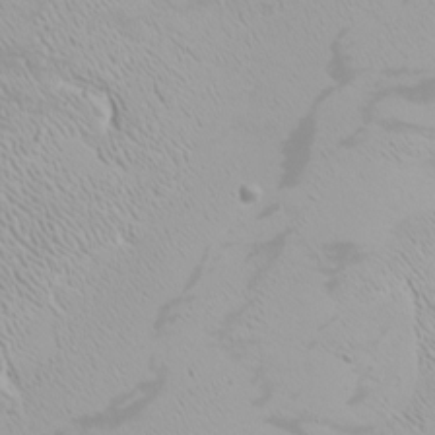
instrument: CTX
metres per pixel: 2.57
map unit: Htu
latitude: -6.2550
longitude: -72.1011
